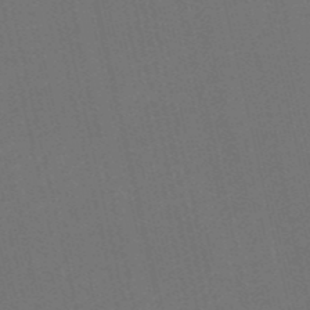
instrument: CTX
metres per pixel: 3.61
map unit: HNb
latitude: -51.8422
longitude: -48.9325
